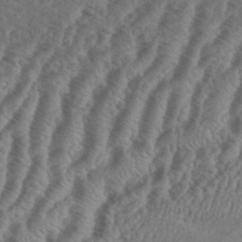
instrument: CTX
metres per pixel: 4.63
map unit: eHh
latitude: 37.2726
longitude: -136.4223
